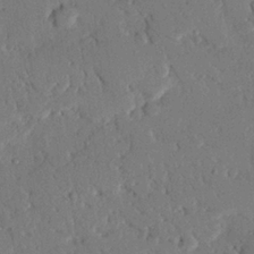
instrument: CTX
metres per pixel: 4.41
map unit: eHh
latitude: 25.6693
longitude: -80.3467
